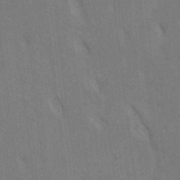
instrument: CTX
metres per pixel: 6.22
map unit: Htu
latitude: 2.1200
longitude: 148.7464
